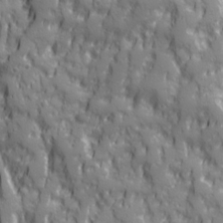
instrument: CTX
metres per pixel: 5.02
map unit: Ave
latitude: 20.2334
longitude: -133.0081
